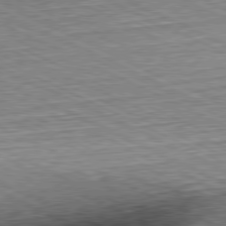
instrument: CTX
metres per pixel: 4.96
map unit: Hpe
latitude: -81.1809
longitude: 10.9920
